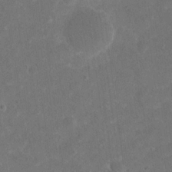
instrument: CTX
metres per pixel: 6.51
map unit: eHh
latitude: 19.7071
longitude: -63.8206
